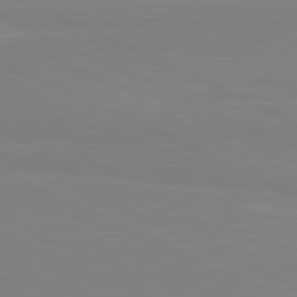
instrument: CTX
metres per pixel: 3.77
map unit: lApd
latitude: 81.6883
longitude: 167.4265
